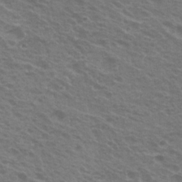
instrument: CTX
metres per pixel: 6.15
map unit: Nhu
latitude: 21.3293
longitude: -31.1026
